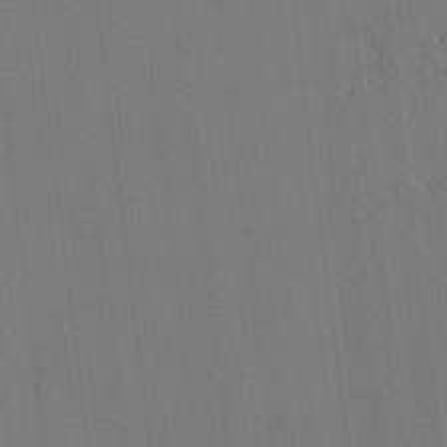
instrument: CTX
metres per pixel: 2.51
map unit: HNhu
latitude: 7.4804
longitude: 15.6344
